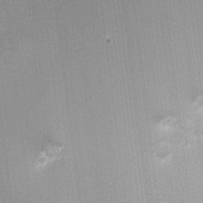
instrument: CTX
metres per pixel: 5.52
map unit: eHh
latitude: 5.8016
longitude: -75.4238
